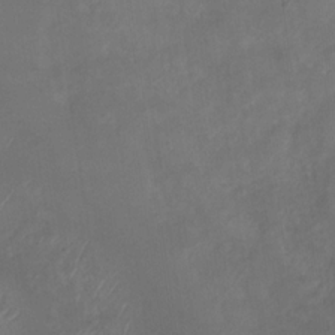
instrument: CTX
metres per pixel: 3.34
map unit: Nhu
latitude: -30.1039
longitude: -63.2348
